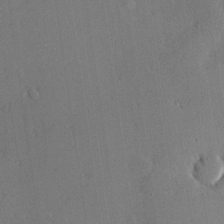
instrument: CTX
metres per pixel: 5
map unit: Hve
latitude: 25.1403
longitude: -92.9891
